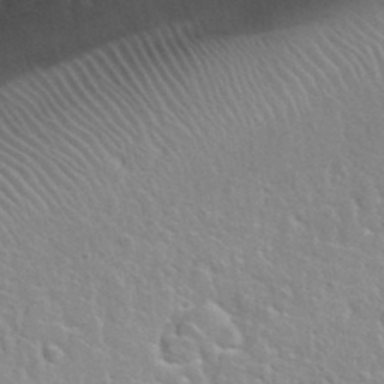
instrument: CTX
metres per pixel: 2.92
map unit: Hto
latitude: 35.8016
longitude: -50.5545
